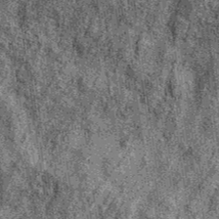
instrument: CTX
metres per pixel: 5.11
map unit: eAb
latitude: 36.7435
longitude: 107.9367
